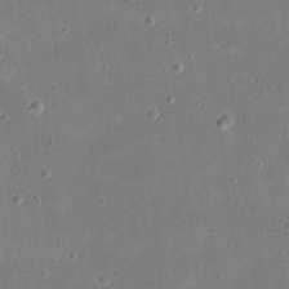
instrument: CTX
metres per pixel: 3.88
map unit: eHh
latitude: 20.8380
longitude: -63.6127
